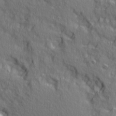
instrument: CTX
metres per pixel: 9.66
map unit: Ave
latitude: 11.3671
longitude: -101.9150
